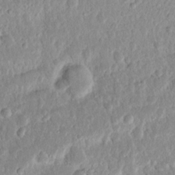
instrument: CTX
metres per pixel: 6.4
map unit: eHh
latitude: 14.8380
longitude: -72.4790
